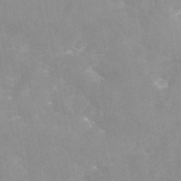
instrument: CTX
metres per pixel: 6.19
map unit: eAb
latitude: 45.5371
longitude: 124.9353
